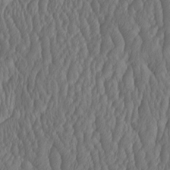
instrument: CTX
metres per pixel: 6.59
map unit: HNhu
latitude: -1.7667
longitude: 13.2943
